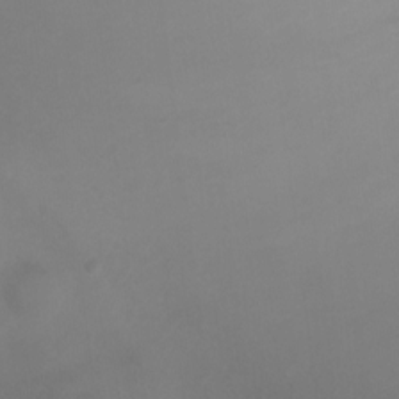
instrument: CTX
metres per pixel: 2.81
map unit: Ht
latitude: 1.3670
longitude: -20.8758
